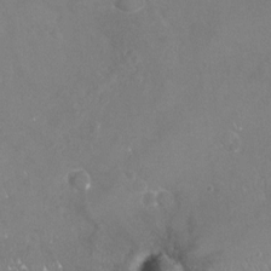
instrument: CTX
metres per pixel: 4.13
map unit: Nhu
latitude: -22.5385
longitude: -57.3292
